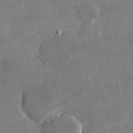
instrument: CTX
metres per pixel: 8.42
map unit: lHvf
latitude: 30.5168
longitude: -93.3859
